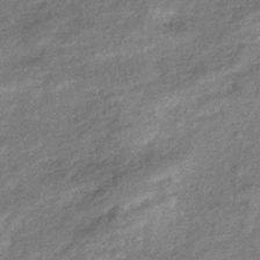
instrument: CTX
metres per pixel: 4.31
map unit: eHb
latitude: -39.1620
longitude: 81.0109
